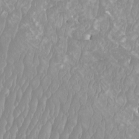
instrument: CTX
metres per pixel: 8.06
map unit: Htu
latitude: -9.5777
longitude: -75.8961
